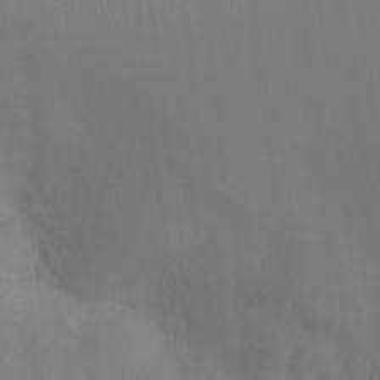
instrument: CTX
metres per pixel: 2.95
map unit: Htu
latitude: -13.7100
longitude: -44.5168
